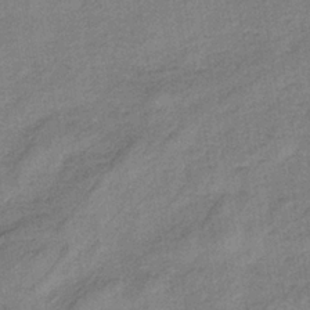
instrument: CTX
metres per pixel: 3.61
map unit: HNb
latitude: -34.2928
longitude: 57.3887
